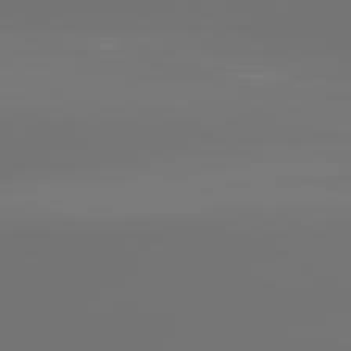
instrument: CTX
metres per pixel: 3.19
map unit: lApd
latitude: 81.8205
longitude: -152.4979
